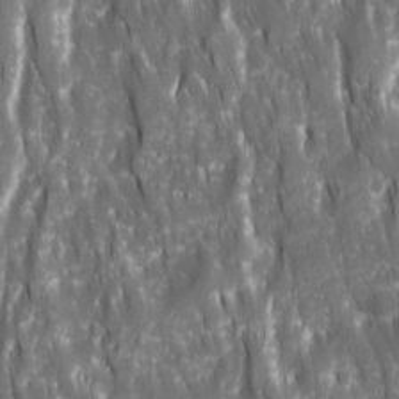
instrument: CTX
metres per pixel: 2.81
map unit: Ave
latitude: 15.5938
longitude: -134.1011
